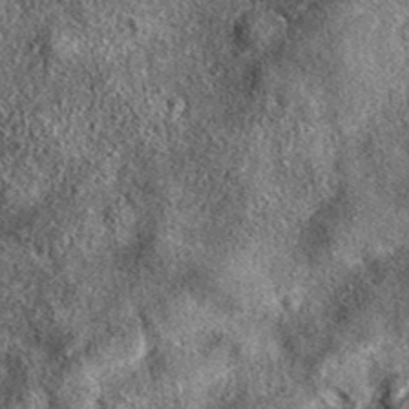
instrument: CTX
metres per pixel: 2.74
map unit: eAb
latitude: 37.5560
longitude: 108.3495
